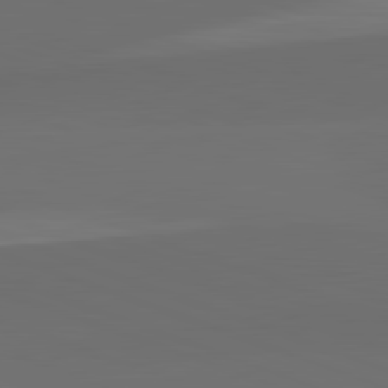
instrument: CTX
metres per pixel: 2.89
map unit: lApd
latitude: 82.1011
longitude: 134.7085
